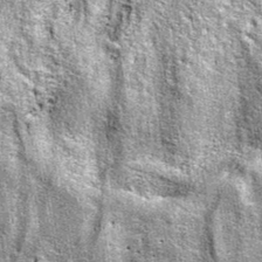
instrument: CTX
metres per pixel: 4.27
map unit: eAb
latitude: 37.5371
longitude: 105.8611
